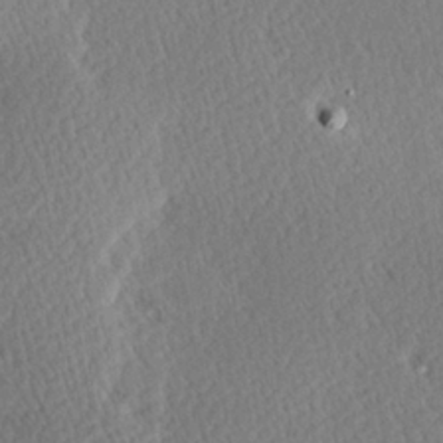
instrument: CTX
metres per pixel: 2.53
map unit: Hve
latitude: 27.0459
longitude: -93.8583
